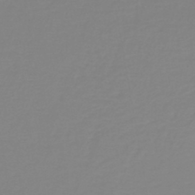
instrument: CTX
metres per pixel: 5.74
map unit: lHb
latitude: -41.0864
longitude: 63.6910
